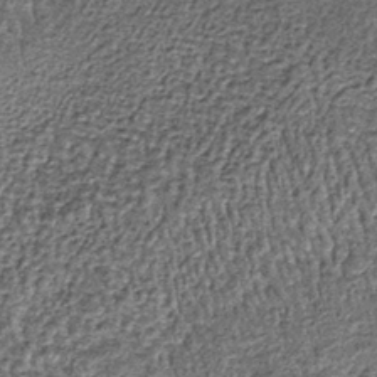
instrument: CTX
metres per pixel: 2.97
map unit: lHb
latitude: -39.7288
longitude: 64.1606
